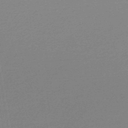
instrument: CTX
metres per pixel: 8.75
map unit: lHb
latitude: -45.9178
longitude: 58.8219
